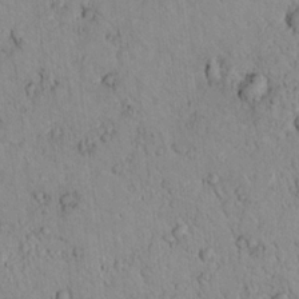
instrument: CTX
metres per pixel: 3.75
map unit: lAvf
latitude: 9.1970
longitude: 168.7085
